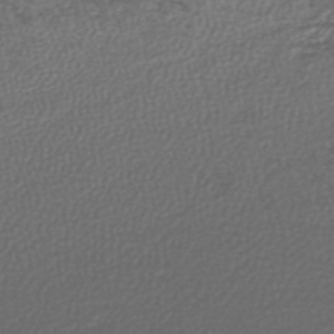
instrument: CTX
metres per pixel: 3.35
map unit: lHb
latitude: -42.9730
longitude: 72.4062
